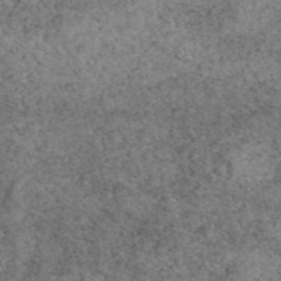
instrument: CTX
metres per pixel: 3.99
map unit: eAb
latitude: 48.4790
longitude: 105.4265
